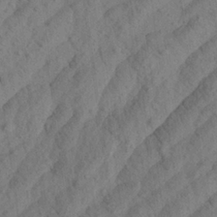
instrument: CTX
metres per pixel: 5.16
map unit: Aa
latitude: 23.9150
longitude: -143.5371
